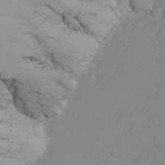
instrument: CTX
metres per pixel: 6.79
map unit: Nhu
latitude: -7.2943
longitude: -90.4979
